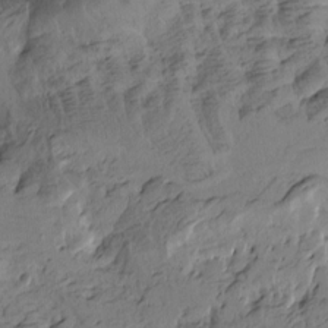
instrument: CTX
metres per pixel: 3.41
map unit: Htu
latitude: -4.5762
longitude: -177.1592
